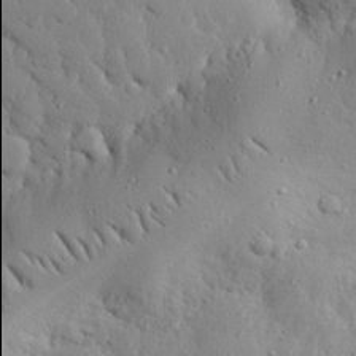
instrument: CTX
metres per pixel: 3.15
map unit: eHh
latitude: 26.6869
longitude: -77.9906
